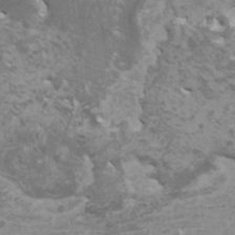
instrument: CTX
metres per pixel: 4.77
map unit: HNhu
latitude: -0.0850
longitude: 2.7652
